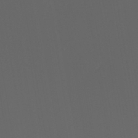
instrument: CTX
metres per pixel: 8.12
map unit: HNb
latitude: -44.2362
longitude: -44.0255
